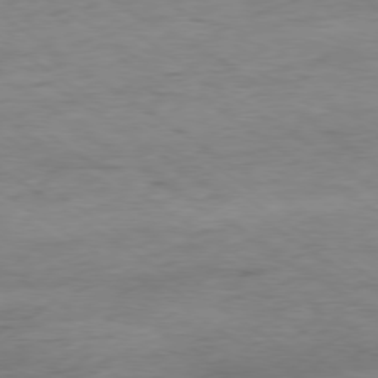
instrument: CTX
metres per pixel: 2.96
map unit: Hpe
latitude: -78.6518
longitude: -16.8569
